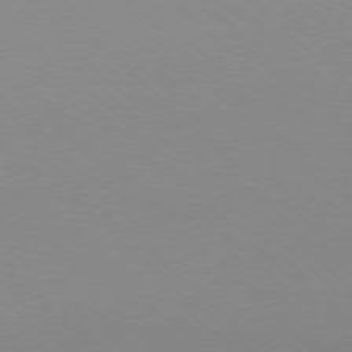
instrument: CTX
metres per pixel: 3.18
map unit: Ap
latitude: -78.2550
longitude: -91.1781
